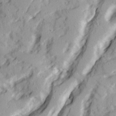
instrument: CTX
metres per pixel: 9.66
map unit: Ave
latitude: 22.0822
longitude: -131.7261
